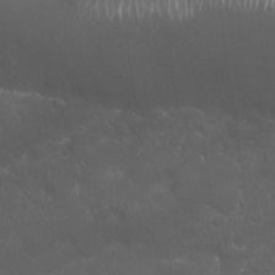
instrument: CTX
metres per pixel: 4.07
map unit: Nhu
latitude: 23.5371
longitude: -61.6316
